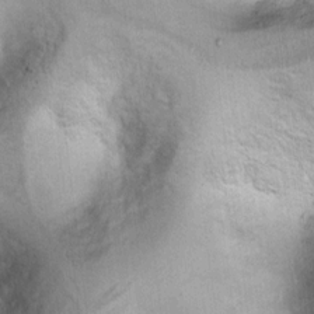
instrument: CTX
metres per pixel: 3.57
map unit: Ht
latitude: 7.2537
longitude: -30.3657
